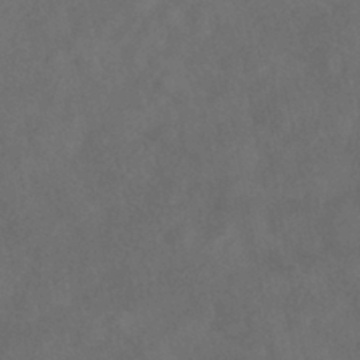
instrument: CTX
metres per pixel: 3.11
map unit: ANa
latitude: -39.2754
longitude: 97.0298
